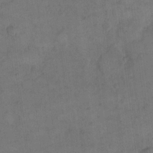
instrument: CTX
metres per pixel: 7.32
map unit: eHh
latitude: 14.3468
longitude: -66.8758
